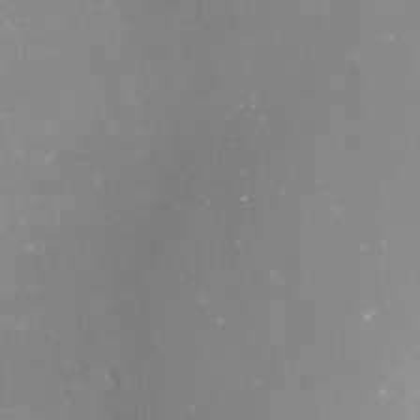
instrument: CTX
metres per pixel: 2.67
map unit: Nve
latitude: -17.5966
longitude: -59.6127
